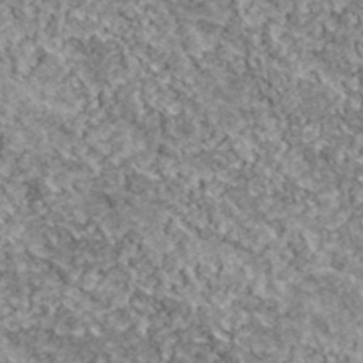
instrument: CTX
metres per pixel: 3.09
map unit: lHvf
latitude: 38.3278
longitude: -87.8016
